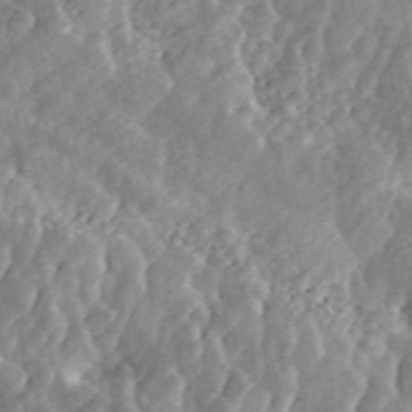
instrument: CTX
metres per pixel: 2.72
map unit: ANa
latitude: 46.3279
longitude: 29.1809
